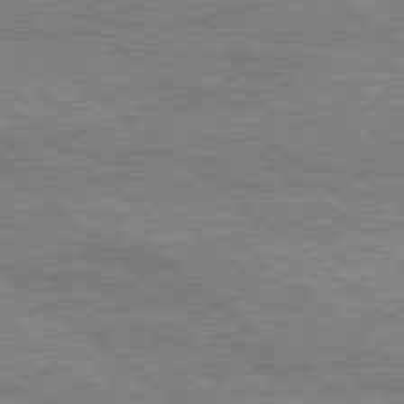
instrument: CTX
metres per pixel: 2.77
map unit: Hpe
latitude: 78.4412
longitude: -120.6680
